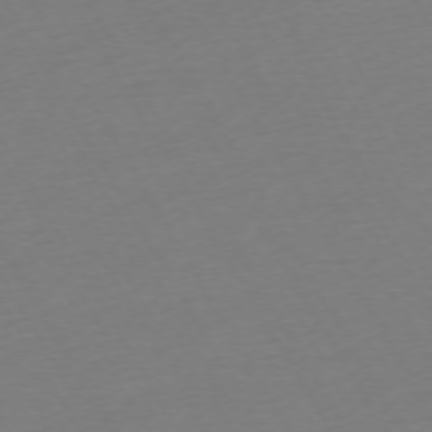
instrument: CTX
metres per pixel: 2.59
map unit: Ap
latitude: -74.0472
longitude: -68.8191
